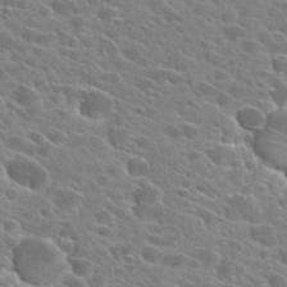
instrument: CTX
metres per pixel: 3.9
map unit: Hto
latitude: 25.8016
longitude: -42.4790
